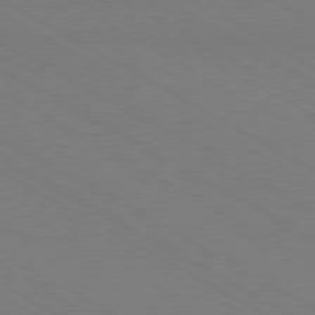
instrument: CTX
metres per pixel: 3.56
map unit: Hpe
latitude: -80.6708
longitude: 16.9164
